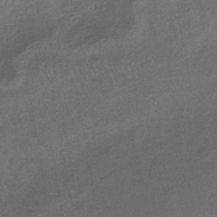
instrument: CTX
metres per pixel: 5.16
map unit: HNhu
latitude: -41.2943
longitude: 92.5385
